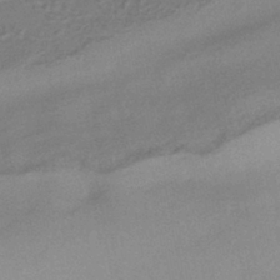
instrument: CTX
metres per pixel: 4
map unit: HNhu
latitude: -40.9353
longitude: 92.2362
